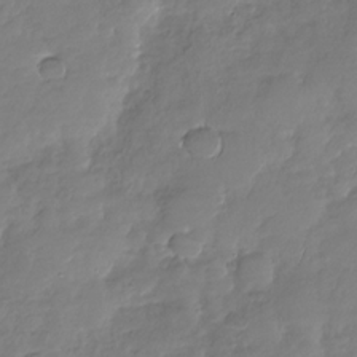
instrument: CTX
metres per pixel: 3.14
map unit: Nhu
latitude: -29.3510
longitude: -61.7071
